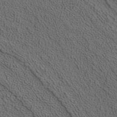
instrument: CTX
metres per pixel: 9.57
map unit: ANa
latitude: 37.5749
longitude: 17.1998
